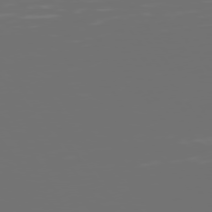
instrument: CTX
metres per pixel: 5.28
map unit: Hpe
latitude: 75.2159
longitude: -126.6680
